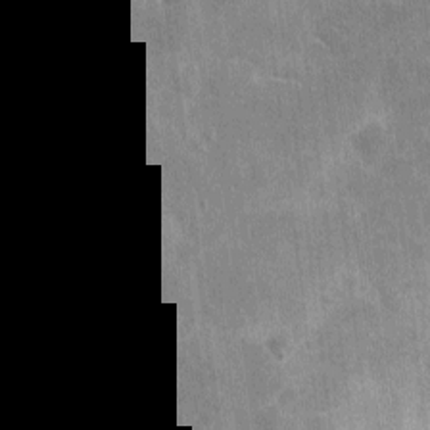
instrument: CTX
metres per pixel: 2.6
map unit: eHh
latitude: 4.8947
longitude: -67.8583
